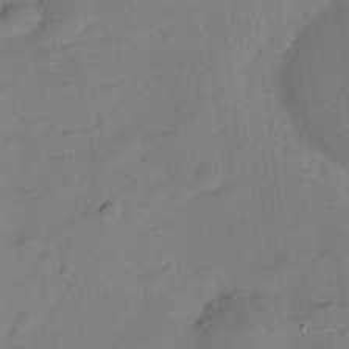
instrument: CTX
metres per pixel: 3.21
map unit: Hve
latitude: -28.2173
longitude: 92.6896
